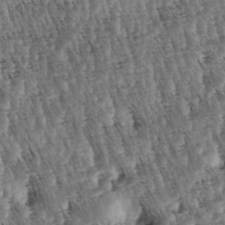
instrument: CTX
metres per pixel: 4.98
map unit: lAa
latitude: -4.0661
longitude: -122.4223
